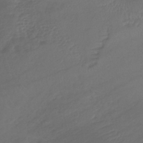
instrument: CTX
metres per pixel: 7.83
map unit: lHb
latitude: -39.6155
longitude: 70.4440
